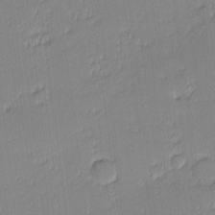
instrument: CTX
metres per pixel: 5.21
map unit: eHh
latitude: -2.5006
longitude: -83.0836
